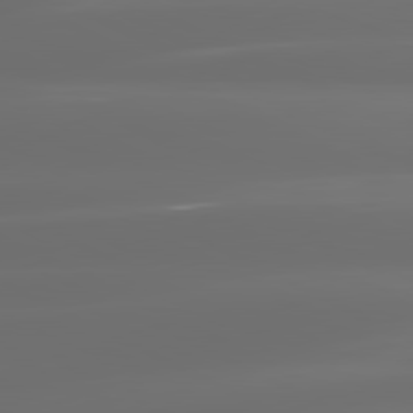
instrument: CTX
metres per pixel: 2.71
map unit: lApd
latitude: 81.1214
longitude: -136.0822
